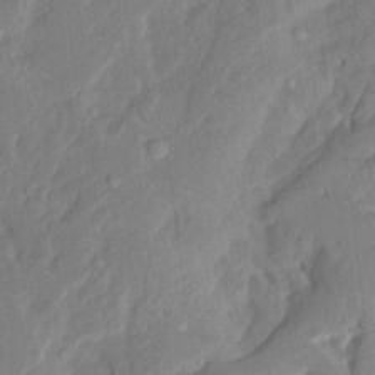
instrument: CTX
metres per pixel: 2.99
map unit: Ave
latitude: 15.2915
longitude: -138.0633
